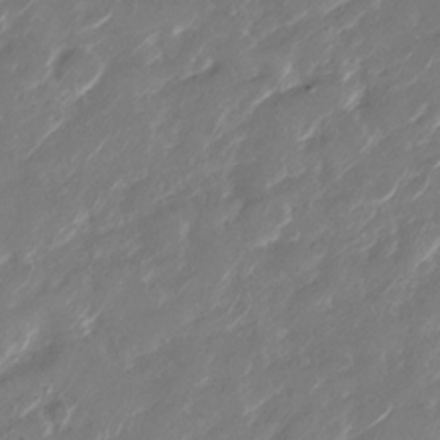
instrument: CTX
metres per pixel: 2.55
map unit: Nhu
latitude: -29.1431
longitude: -72.0255
